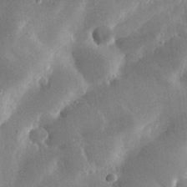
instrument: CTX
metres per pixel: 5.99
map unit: lHvf
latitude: 31.1404
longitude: -92.9324
